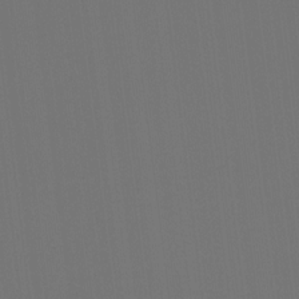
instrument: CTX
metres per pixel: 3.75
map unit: Hto
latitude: -7.5966
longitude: -50.3089
